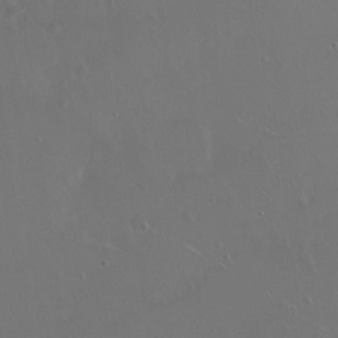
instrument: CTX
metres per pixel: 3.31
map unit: eHh
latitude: 1.0836
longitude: -54.4412
